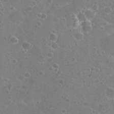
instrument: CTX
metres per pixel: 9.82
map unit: Nhu
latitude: 26.3845
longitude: -52.1767
